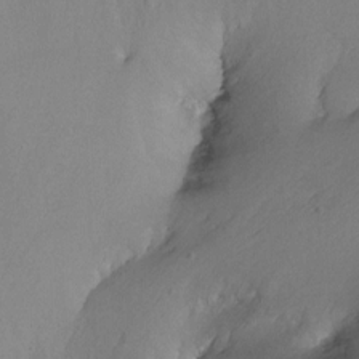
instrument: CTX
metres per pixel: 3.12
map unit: Ht
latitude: -13.1431
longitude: -43.7828
